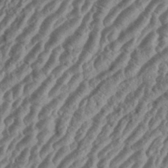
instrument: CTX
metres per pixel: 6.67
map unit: eHh
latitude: 36.5168
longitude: -135.5560
